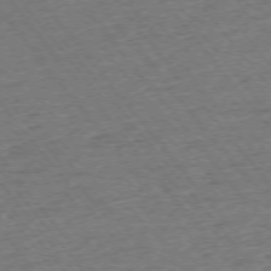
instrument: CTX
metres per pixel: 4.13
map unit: Ap
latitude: -75.3510
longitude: -88.1011
